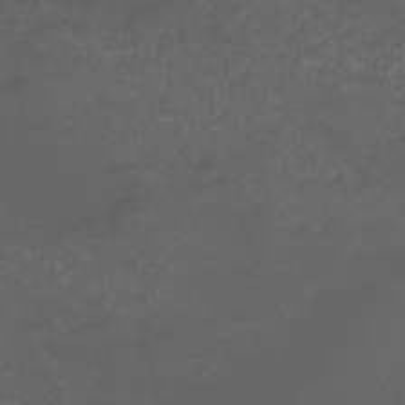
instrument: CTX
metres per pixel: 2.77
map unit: Htu
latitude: -6.8030
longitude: -73.1781
